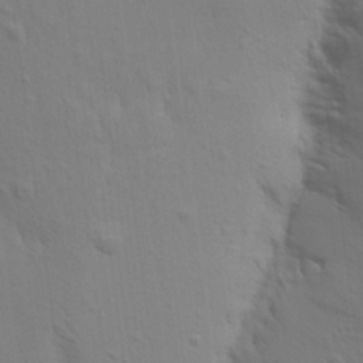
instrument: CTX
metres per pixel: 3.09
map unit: Aa
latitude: 18.9136
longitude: -142.4223
